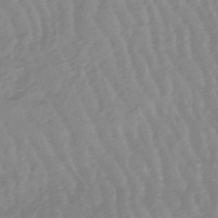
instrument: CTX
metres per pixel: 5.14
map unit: lHb
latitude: -48.3118
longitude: 77.7289
